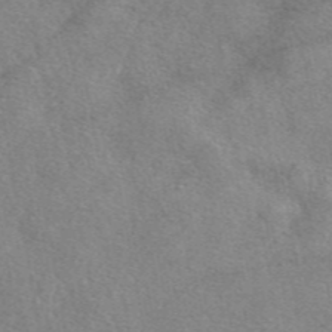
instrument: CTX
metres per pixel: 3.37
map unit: eAb
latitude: 47.7261
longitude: 123.2754
